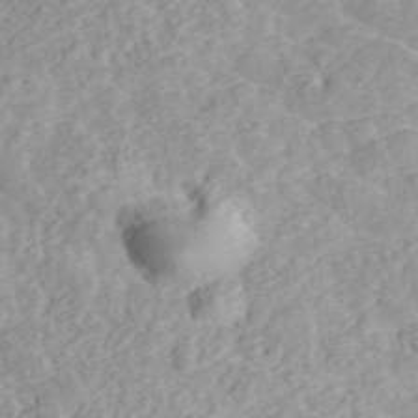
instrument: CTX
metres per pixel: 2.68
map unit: ANa
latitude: 45.6127
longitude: 24.0283
